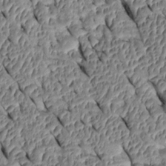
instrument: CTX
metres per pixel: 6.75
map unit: Htu
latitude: 1.1781
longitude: 148.1228
